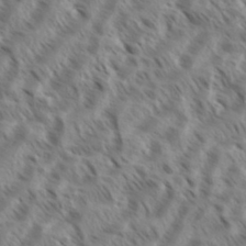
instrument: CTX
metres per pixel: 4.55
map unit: eHh
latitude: 35.8205
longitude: -138.5546
